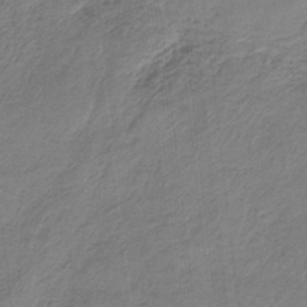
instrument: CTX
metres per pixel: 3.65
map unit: HNb
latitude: -34.9164
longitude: 57.7288
